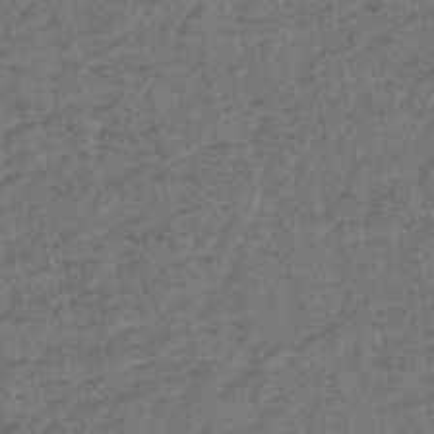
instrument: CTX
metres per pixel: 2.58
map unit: lHb
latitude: -43.2564
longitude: 61.0486
